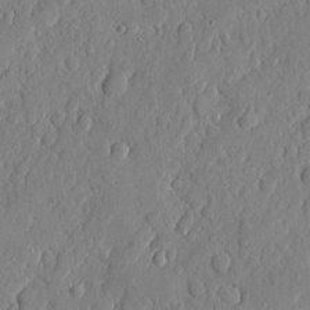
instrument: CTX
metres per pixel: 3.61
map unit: eHh
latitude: 6.6301
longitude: -73.5560
